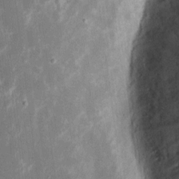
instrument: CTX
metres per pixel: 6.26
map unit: eHh
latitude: 8.1011
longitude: -69.7828
